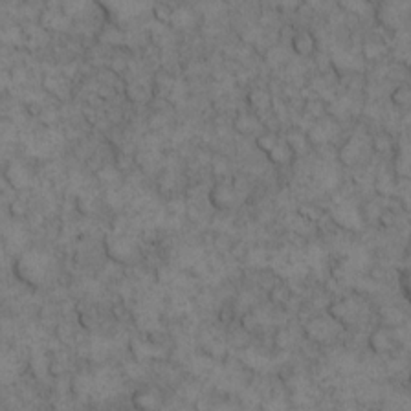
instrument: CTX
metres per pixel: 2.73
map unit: eHh
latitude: 12.6113
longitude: -63.5371
